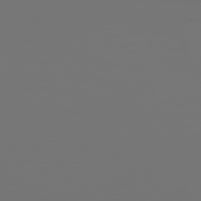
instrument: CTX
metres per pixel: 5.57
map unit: Hpe
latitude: 76.1200
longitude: -138.9136
